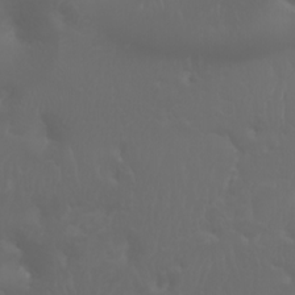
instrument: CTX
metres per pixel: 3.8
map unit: Htu
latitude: -6.1606
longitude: -70.0822
